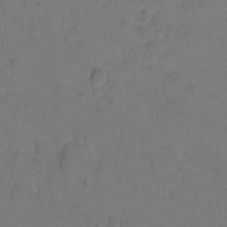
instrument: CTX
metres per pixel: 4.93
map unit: Hto
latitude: 3.9150
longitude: -32.5924
